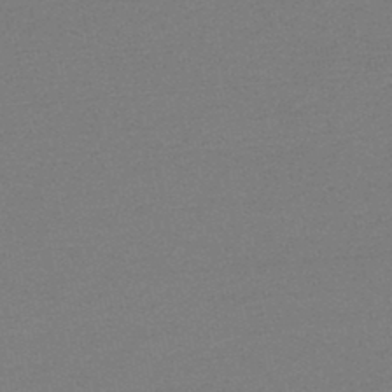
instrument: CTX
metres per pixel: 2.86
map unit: lHb
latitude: -45.2565
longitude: 63.3509
